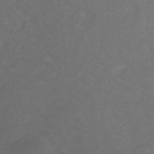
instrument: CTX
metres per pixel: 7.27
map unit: eHb
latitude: -30.8219
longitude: 64.2173
